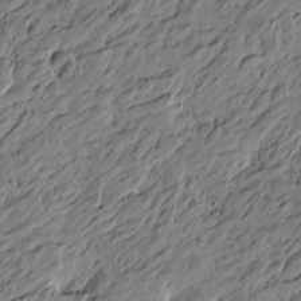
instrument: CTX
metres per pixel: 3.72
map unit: Htu
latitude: -5.4832
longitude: -178.8380
